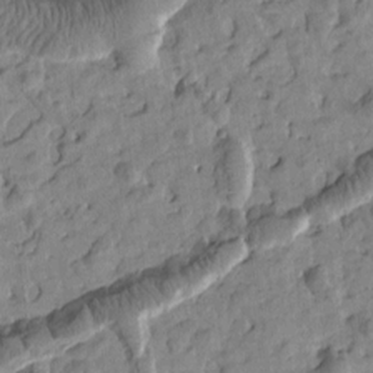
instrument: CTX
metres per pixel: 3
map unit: Htu
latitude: 2.1389
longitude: 178.7274
